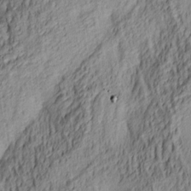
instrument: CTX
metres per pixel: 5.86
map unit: lAa
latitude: 4.9514
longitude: -115.8016
